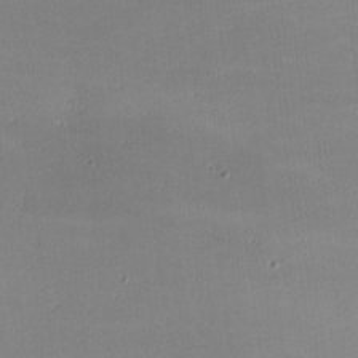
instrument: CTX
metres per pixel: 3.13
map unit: lHvf
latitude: -9.5777
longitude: -101.2915
